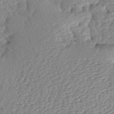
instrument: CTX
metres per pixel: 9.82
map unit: lAa
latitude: -2.5573
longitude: -127.3293
